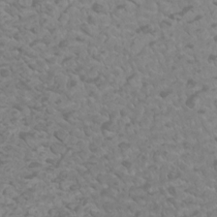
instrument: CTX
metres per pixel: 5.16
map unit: Htu
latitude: 2.6301
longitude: -20.9703
